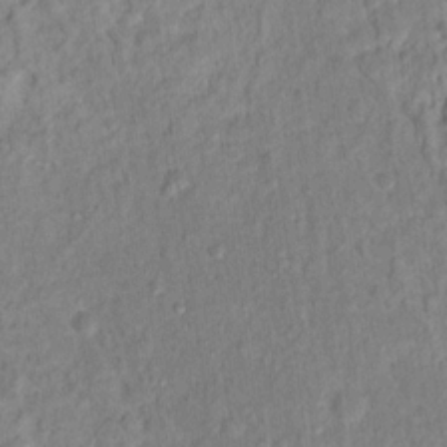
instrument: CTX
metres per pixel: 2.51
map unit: Hto
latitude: 13.3104
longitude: -37.6505
